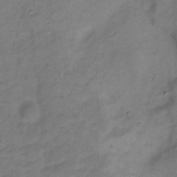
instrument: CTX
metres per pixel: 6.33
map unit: Hto
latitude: 5.9339
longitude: -61.4237
